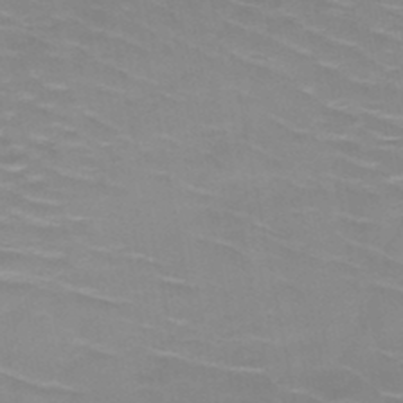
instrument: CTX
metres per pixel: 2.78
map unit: HNb
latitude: -48.1795
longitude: -47.2537
